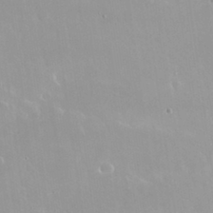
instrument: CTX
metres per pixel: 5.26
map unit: Nhu
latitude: 30.0633
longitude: -57.0269
